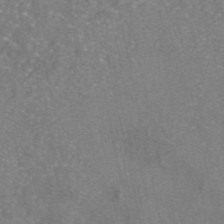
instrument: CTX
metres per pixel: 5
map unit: eAb
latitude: 46.3090
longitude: 105.3131
